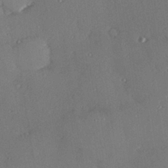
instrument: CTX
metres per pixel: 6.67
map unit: Hve
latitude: 26.9892
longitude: -91.3293
